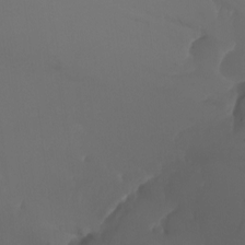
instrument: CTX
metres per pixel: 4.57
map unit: Nhu
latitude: -7.5777
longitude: -81.1214
